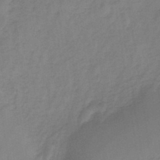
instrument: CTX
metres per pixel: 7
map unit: HNb
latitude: -46.1039
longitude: -39.2159
